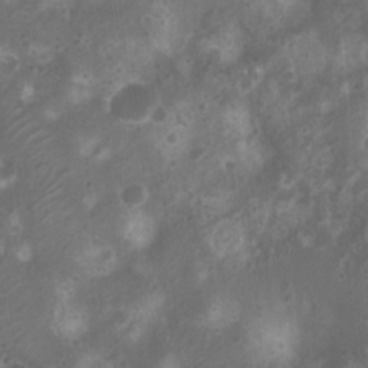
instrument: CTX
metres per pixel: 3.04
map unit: Nhu
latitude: 6.6490
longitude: -21.1781
